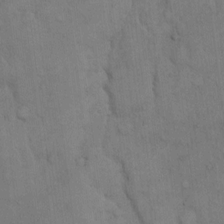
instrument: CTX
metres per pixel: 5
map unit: Hto
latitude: 10.1011
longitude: -61.2159
